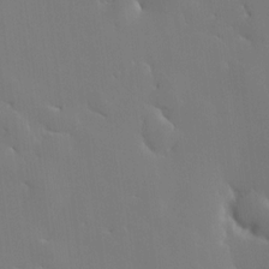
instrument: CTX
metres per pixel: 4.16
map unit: HNhu
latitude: 9.9528
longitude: 15.6722
